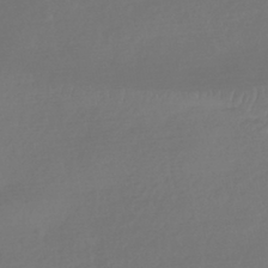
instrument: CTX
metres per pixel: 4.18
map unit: HNhu
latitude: -42.5951
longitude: 93.6155
